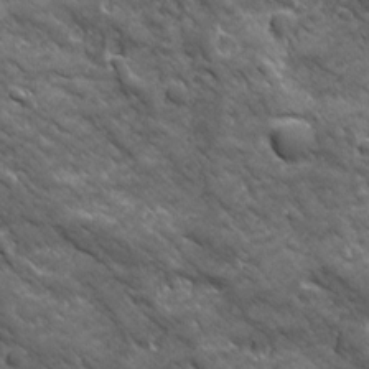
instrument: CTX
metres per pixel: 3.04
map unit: Ave
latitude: 19.1781
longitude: -134.1577
